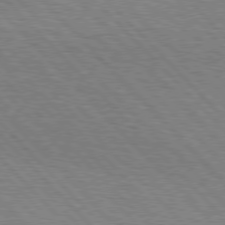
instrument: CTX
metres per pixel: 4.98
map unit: Hpe
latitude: 77.2159
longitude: -126.3090
